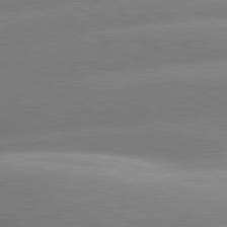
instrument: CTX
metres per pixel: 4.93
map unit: lApd
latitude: 80.6113
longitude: -158.2712
